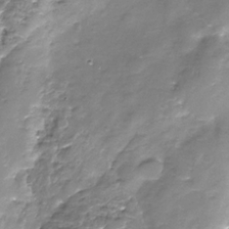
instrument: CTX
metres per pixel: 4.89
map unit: Nhe
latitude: -32.3684
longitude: -92.6679
